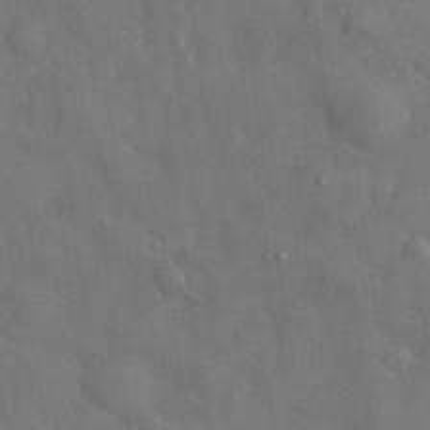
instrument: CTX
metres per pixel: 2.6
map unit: eHh
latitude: 29.2159
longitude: -79.1970
